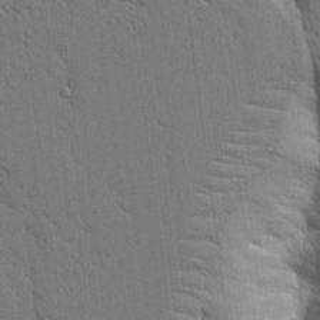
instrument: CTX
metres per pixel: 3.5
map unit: Aa
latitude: 21.9528
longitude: -124.7624
